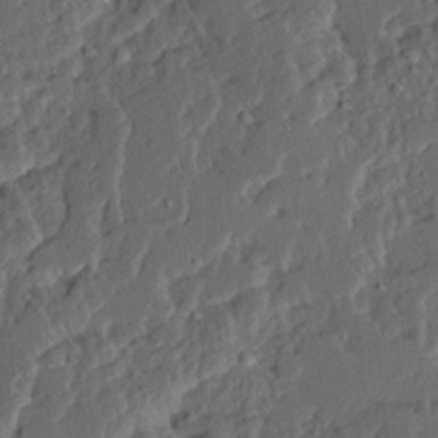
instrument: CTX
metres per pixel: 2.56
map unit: Ave
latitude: 14.8191
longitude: -137.1215
